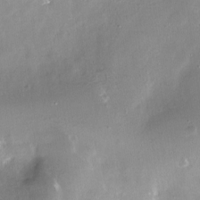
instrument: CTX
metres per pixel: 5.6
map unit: Nhe
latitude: -27.9178
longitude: -109.8205
